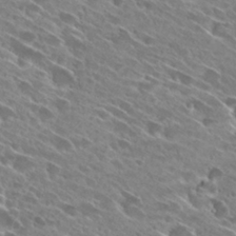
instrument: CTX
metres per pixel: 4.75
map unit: Hto
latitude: 28.6112
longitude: -43.8206
